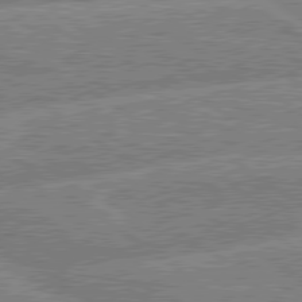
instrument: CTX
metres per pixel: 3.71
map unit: lApd
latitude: 79.6694
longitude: -156.7435
